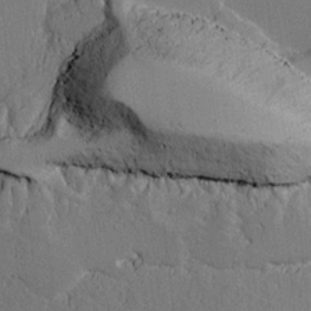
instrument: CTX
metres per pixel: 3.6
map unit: lAvf
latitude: 15.9151
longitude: -126.2334
